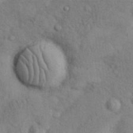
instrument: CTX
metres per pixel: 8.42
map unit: Nhu
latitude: 26.8947
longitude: -71.0458
